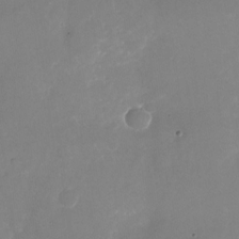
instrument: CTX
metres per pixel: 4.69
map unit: Nhu
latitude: -25.6344
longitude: -73.0270
